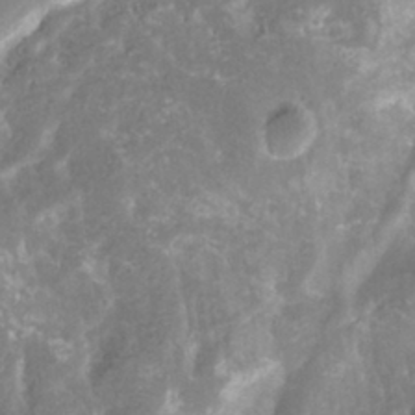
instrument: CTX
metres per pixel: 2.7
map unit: Htu
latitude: -12.1228
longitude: -73.9528
